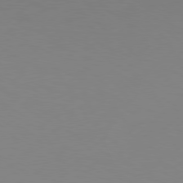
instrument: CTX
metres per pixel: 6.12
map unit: Hpe
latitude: 77.8205
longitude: -130.7058
